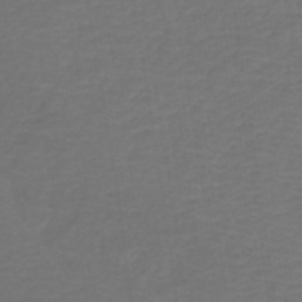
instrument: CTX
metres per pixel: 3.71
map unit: HNb
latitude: -42.8219
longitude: 51.3887
